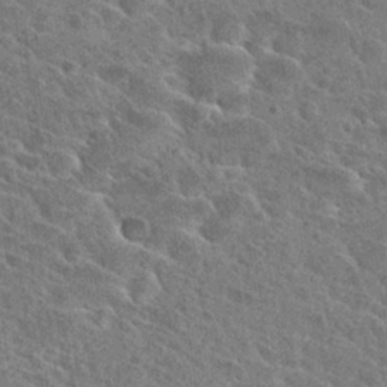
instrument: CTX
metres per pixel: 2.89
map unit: Hto
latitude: 26.4223
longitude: -40.9135
